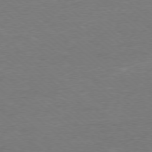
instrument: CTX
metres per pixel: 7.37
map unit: Ap
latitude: -78.4062
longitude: -82.8380
